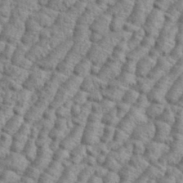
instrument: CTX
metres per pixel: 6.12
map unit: eHh
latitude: 37.5560
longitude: -137.2159
